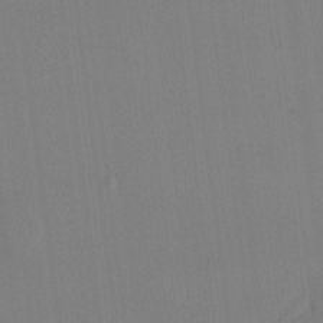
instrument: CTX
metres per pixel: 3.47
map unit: HNhu
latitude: 5.1214
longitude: 7.1431
